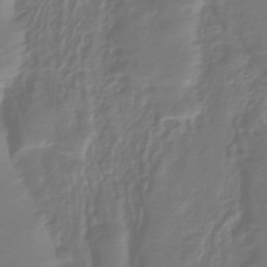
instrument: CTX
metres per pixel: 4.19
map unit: HNhu
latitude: -44.7463
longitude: 98.8408
